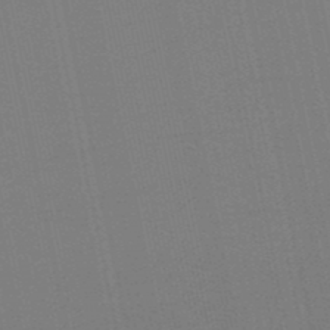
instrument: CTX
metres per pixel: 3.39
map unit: eHb
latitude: -50.1039
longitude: 72.5762
